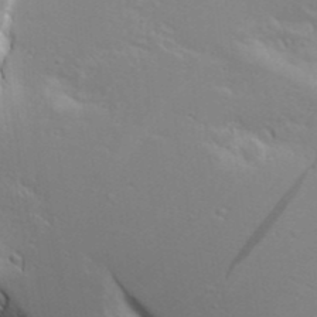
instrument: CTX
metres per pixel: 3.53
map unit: Aa
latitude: 17.3293
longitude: -125.6693
